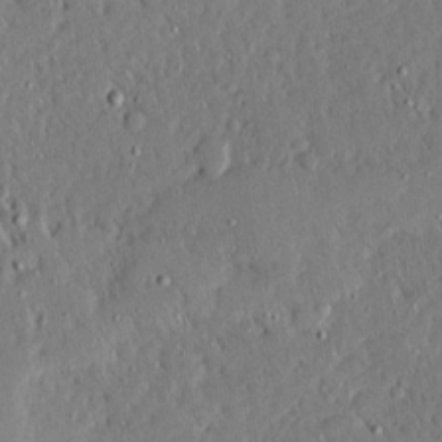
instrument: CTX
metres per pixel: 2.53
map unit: Ave
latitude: 16.4979
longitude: -140.9324
